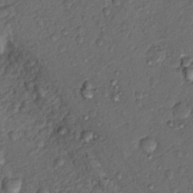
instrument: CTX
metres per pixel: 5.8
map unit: Hto
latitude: 14.1200
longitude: -29.7827
